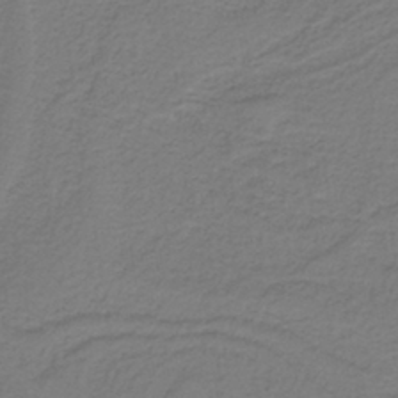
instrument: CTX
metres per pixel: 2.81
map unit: HNb
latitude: -38.5574
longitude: 53.3320
